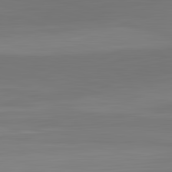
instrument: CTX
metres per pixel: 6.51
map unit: lApd
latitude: 83.5560
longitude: -133.1214
